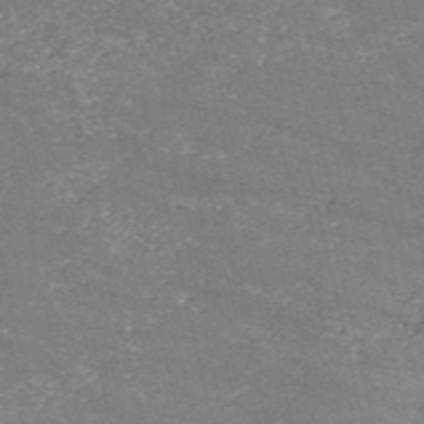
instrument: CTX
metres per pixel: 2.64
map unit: HNb
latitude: -54.2929
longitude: -38.2711
